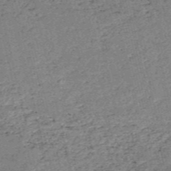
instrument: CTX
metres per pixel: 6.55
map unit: HNb
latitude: -53.9178
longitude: -40.1388
